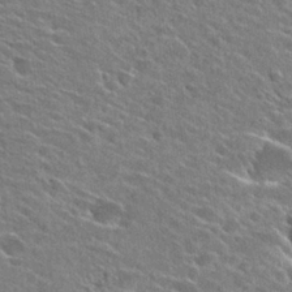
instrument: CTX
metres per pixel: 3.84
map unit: Hto
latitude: 26.9892
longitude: -43.3104
